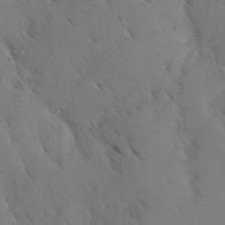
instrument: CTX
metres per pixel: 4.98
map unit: Ave
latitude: -0.8030
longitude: -112.1389
